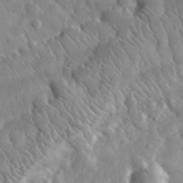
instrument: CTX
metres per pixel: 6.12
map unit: lHvf
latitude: 34.6301
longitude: -87.6694
